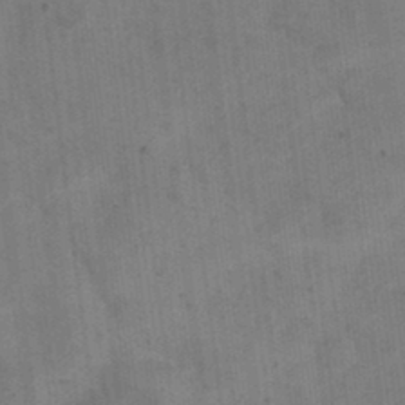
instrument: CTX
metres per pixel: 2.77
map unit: eHh
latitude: 24.2333
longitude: -65.2159
